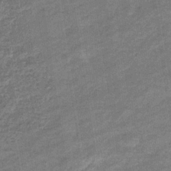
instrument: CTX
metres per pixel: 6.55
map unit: eHb
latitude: -36.5573
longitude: 77.5210
